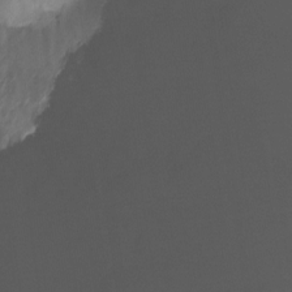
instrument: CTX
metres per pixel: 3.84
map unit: Nhu
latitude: -14.0850
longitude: -52.1389
